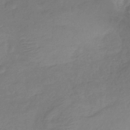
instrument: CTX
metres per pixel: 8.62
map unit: eHb
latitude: -37.4832
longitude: 81.0298
